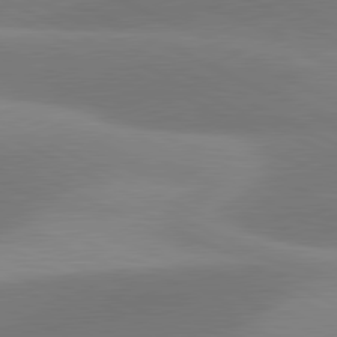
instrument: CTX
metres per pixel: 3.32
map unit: lApd
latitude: 81.0269
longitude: 128.5952
